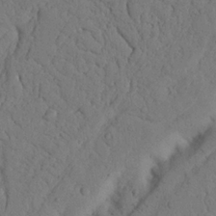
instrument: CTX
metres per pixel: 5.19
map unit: Nhu
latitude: 21.1781
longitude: -74.9136
